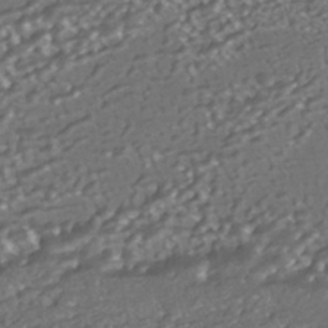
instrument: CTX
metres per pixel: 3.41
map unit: HNhu
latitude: -43.5021
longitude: 96.9542
